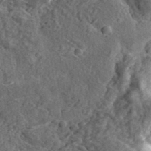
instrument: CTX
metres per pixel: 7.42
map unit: eHh
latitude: 36.8758
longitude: -79.8395
